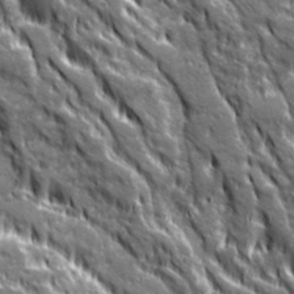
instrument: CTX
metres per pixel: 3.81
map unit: Ave
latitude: 20.1578
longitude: -134.9324
